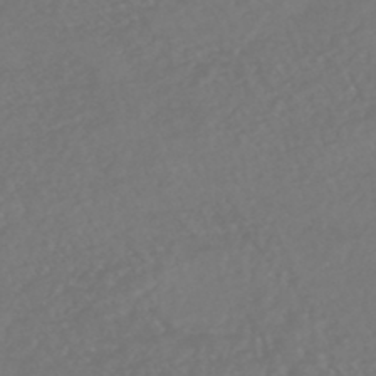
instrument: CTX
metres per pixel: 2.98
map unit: HNhu
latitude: -47.5588
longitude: 97.3888
